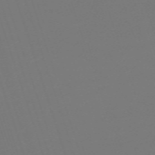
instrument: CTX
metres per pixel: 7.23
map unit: eHh
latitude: -63.3887
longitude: 53.4265
